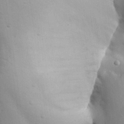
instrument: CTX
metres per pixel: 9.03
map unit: Aa
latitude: 27.6316
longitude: -129.3859
